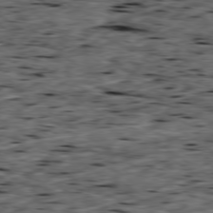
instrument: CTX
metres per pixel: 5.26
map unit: Ap
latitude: -79.5021
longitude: -90.9325
